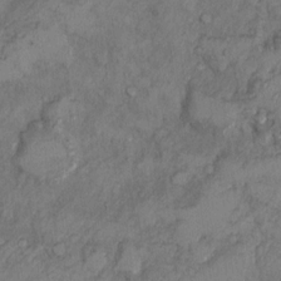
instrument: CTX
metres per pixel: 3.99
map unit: Nhu
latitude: 9.5560
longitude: -24.8569
